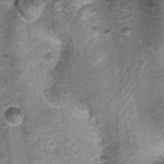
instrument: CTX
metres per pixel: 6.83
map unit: Nhu
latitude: 0.8758
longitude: -17.2914
